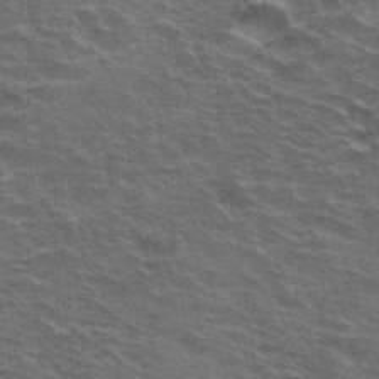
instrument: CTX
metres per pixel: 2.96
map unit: Hto
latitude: 34.5545
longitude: -40.0255
